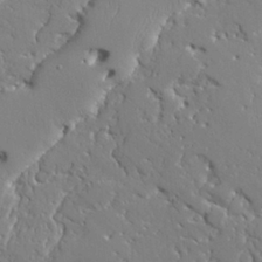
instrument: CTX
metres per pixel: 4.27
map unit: Ave
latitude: 23.8016
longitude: -129.8394
